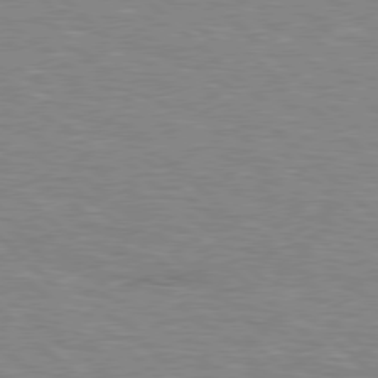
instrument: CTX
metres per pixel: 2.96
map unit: Hpe
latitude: 77.6127
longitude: -152.4034
